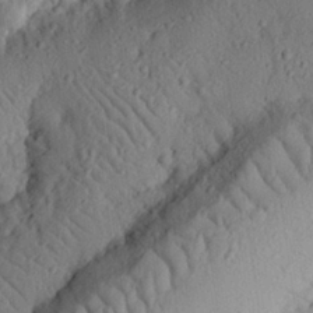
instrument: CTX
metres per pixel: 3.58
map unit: eHh
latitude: 26.2334
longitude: -78.7813
